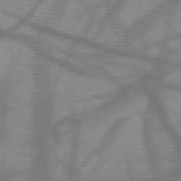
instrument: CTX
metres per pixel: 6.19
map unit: HNb
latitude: -48.1228
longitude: -41.1403
